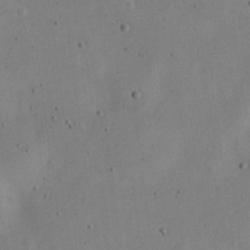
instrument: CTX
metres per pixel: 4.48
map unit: Nve
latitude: -24.7841
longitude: 107.1809
